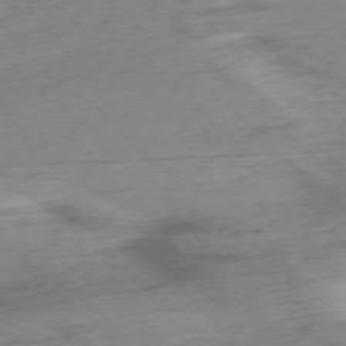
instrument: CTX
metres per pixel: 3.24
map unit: Ap
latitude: -77.0675
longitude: -77.9528
